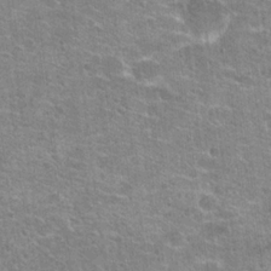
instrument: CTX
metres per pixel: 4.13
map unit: Hto
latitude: 20.9703
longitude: -42.7057
